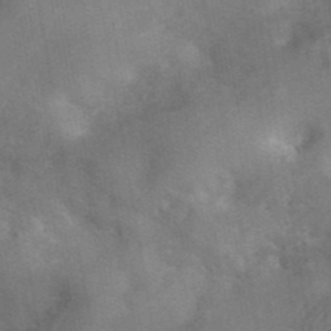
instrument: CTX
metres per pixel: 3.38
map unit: ANa
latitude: 42.0255
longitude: 15.6722
